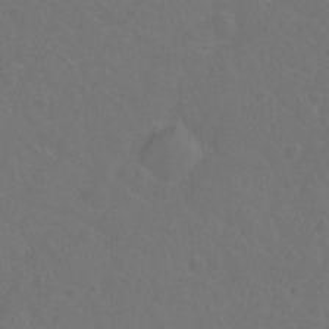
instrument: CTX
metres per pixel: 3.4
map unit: Hto
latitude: -2.6707
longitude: -34.9513
